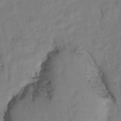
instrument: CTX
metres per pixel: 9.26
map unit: Hto
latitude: 5.3671
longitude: -32.5546
